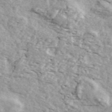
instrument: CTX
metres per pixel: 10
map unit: ANa
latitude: 44.1955
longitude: 46.9164
